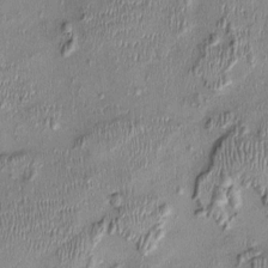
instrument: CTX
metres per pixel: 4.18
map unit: Nhu
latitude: -0.6708
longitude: -14.4034
